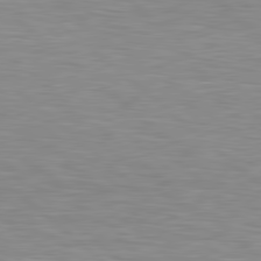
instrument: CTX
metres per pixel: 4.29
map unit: lApd
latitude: 80.1011
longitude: 119.8422
